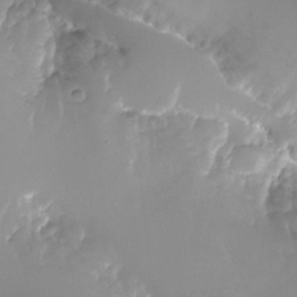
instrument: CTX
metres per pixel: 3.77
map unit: Nhu
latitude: -25.2754
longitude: -72.8380
